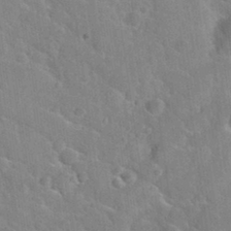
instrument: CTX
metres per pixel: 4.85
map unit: Nhu
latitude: 30.9325
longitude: -51.5749
